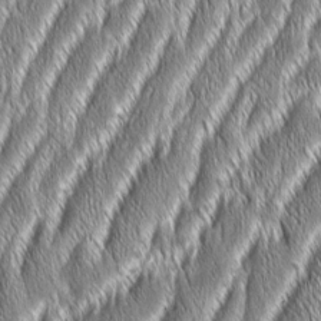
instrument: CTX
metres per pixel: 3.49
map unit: Aa
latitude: 7.4237
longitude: -131.3293
